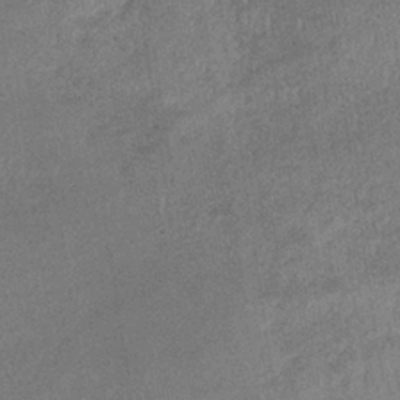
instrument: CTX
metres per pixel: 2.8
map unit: lHb
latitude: -34.8030
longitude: 68.4062
